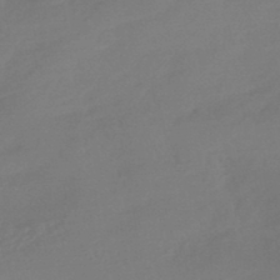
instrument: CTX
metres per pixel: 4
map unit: HNhu
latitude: -44.3495
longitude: 91.4833
